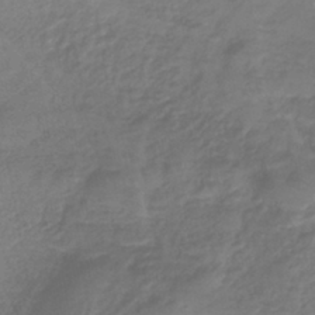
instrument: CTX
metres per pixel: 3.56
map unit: lHb
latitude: -41.0486
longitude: 67.9745
